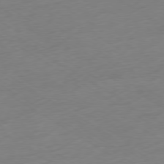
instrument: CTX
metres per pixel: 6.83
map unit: Ap
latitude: -78.7463
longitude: -58.0822
